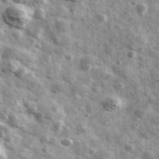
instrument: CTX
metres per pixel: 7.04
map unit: Ave
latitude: 41.5560
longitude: -106.9136
